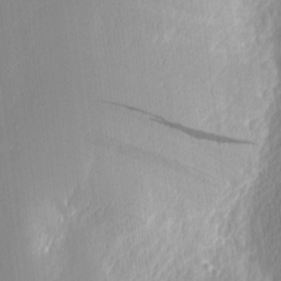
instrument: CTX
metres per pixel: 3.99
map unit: Nhu
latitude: 3.1781
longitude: -76.0255
